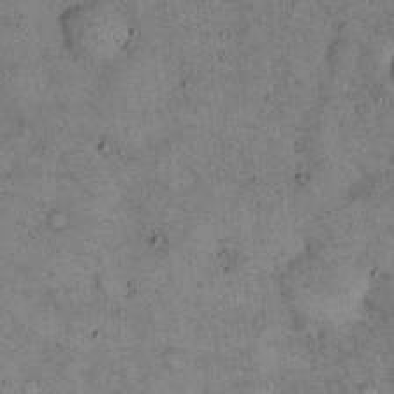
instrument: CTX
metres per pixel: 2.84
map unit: eHh
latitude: 15.8584
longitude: -62.3656
